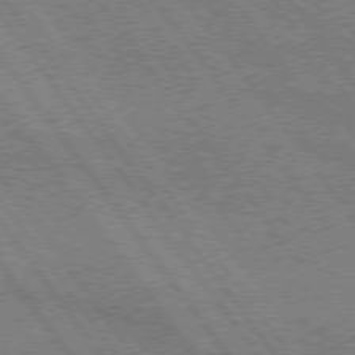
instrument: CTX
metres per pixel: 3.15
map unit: lApd
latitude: 74.9136
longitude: -80.9892
